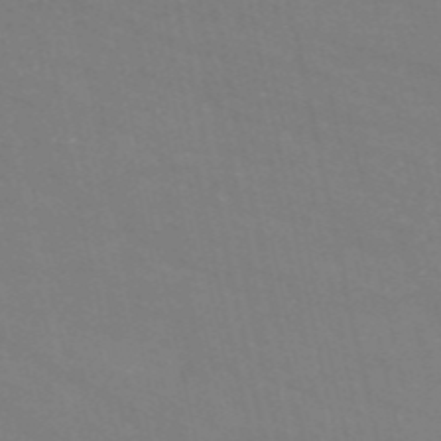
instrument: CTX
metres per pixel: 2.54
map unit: HNb
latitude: -54.8219
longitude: -37.7261
